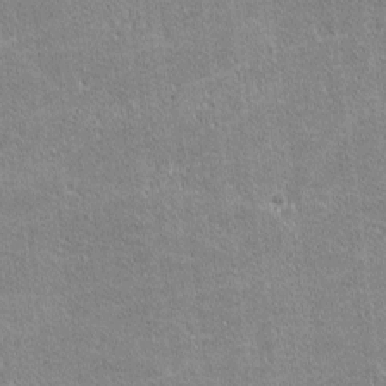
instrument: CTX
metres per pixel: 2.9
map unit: lHvf
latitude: -11.6344
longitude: -104.9136
